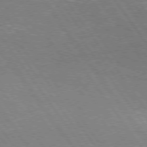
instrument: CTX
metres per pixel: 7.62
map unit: Hpe
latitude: 75.0647
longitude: -157.4426
